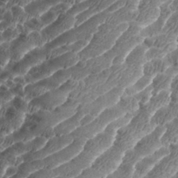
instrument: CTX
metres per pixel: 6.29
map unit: eHh
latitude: 35.1592
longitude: -136.9136
